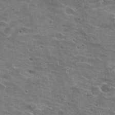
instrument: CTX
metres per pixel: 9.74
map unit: Hto
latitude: 21.8773
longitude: -42.5168
